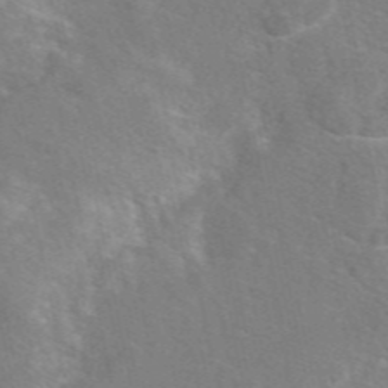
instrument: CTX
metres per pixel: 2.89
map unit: eAb
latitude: 48.5735
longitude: 118.2928
